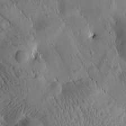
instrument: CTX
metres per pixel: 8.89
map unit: Htu
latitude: -1.0487
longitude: 171.6155
